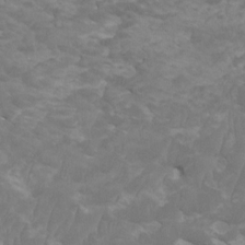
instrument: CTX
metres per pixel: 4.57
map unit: HNhu
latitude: 2.2333
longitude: -1.0458
